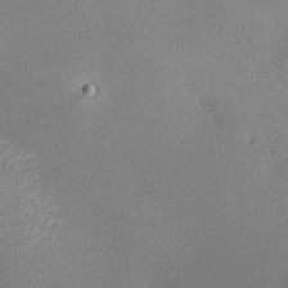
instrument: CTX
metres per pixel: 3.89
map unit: HNhu
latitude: 6.6301
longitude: 8.5763
